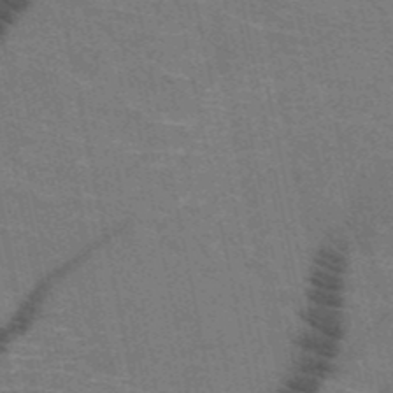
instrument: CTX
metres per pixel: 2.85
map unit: HNb
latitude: -51.5399
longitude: -44.2144
